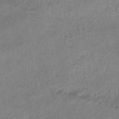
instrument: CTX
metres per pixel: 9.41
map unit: HNhu
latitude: -42.5762
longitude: 90.4818
